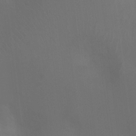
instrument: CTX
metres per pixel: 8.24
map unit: Ht
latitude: 2.0633
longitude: -25.1781
